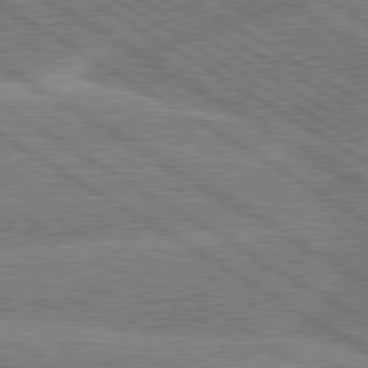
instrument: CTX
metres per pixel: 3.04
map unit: lApd
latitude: 79.8206
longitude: -158.6113
